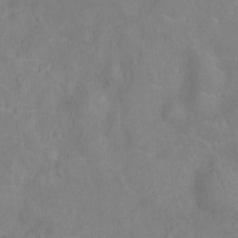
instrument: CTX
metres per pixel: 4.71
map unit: Ht
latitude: -9.6344
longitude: -21.8584
